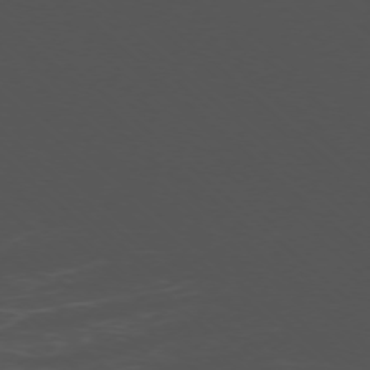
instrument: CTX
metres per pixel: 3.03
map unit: Ap
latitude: -76.6518
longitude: -66.9513
